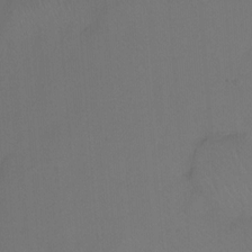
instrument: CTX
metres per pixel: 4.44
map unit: Ht
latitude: -9.2943
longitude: -37.2537
